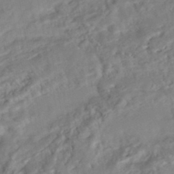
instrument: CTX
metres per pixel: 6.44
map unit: Nhe
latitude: -46.5196
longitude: 152.8219
